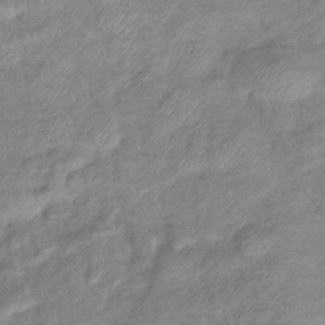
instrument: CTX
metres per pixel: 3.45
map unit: eHb
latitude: -38.7652
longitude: 78.9352
